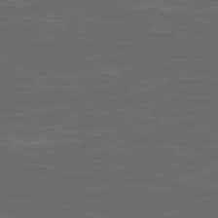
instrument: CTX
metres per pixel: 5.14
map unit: Ap
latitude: -78.9352
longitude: -74.6868
